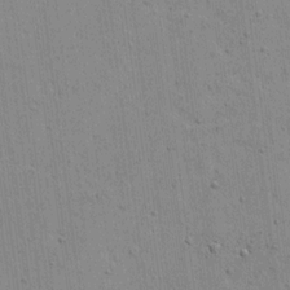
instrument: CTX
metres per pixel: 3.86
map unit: lAvf
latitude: 15.6316
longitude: -128.1200
